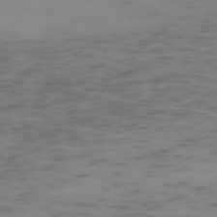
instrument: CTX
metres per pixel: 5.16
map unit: Hpe
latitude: -73.6911
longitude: 7.0675
